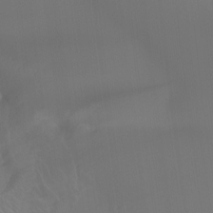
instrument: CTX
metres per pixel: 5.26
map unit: Ht
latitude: -4.8408
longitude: -62.2334
